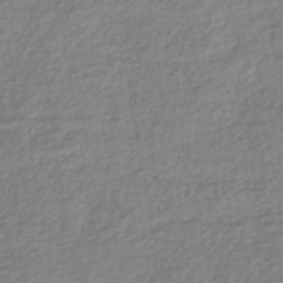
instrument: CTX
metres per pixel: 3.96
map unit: lHb
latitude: -38.3873
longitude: 68.6896
